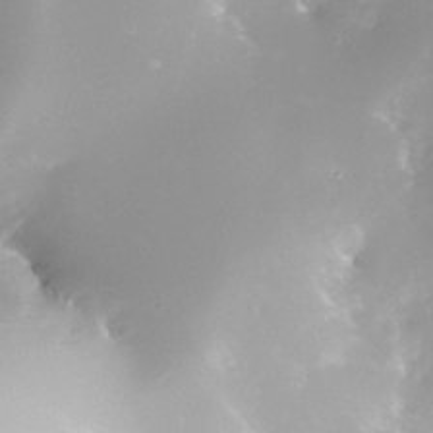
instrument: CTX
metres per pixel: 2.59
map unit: Nhe
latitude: -32.2362
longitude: -116.0633
